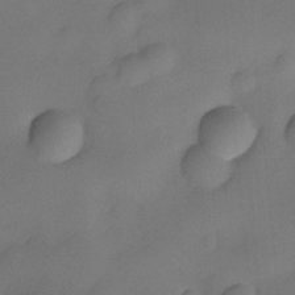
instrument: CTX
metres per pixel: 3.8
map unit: eHh
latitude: -22.1039
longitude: 15.7289
